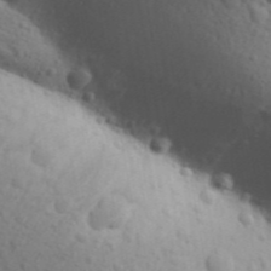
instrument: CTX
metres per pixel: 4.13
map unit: Aa
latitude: 30.8380
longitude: -146.4034
